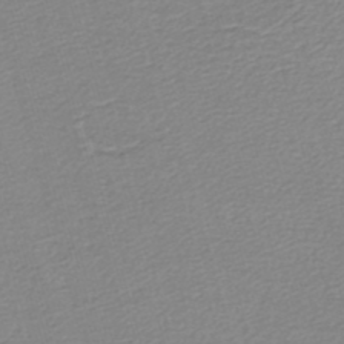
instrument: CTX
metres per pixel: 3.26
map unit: lHb
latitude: -42.6896
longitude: 72.8408
